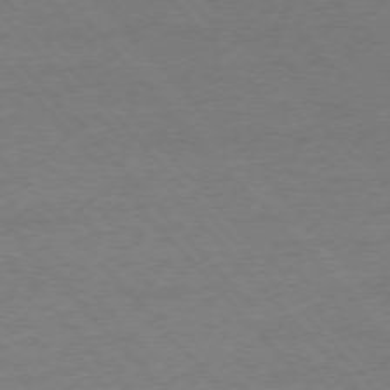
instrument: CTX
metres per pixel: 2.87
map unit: Ap
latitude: -76.9353
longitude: -93.3859
